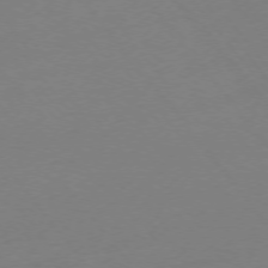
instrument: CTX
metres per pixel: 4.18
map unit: Hpe
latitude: -75.9556
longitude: -15.9528
